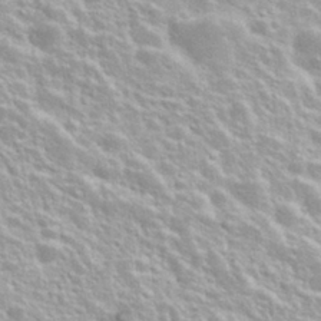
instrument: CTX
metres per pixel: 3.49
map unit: Nhu
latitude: 28.4601
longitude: -51.7260
